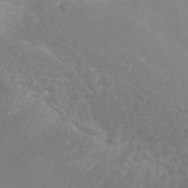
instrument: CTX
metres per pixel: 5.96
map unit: Nhu
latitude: 6.8947
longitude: -19.3670
